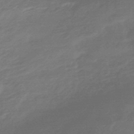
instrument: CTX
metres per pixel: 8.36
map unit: HNhu
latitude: -46.3306
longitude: 89.9745
